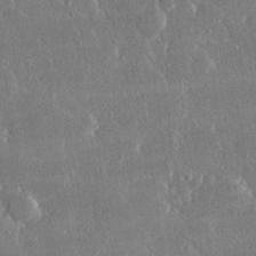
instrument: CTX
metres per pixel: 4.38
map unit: lHvf
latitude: 30.6113
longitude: -92.4979
